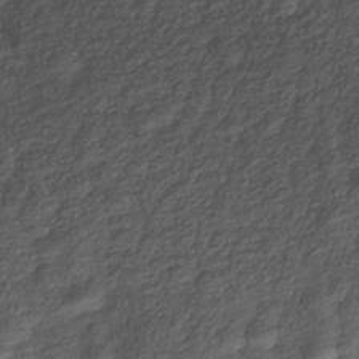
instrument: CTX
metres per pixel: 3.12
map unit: Nhe
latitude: -39.7478
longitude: -116.5546
